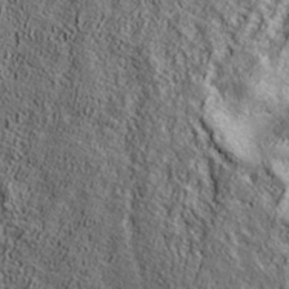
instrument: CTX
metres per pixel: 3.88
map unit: ANa
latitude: 38.6490
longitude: -91.8016
